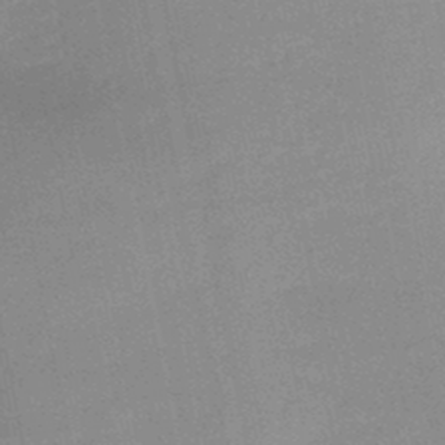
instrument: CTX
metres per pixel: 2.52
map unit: HNb
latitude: -45.7856
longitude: -35.9339
